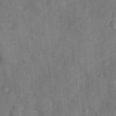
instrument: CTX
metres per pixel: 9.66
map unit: Nhu
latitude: 5.8961
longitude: -23.2348
